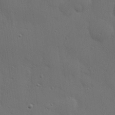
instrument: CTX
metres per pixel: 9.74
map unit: Hve
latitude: 19.4048
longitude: 150.8408
